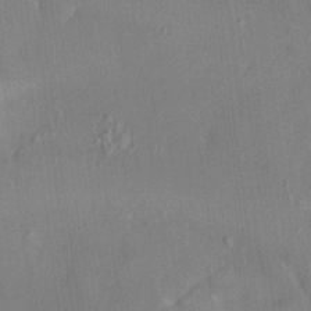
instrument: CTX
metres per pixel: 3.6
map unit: HNhu
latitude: 3.1970
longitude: 8.1417
